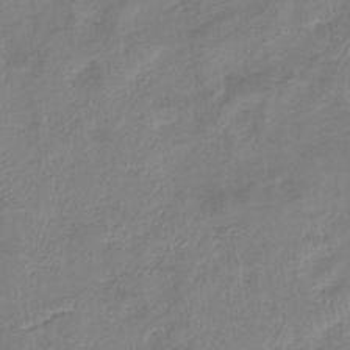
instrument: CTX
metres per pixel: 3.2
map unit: eHb
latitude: -37.3131
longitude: 75.7667
